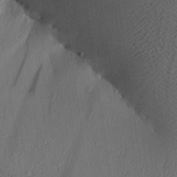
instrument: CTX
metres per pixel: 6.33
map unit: Aa
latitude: 27.0648
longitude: -136.3656
